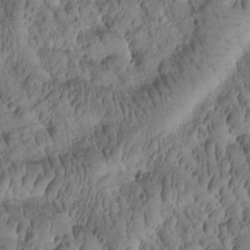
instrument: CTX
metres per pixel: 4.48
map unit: Htu
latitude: -2.2361
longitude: 171.3321
